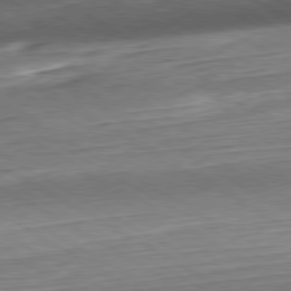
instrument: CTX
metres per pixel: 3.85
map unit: Hpe
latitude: -80.5952
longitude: 22.8786
